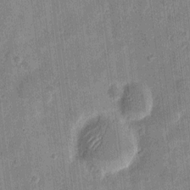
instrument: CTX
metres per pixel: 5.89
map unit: eHh
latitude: 7.9906
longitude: -73.1970
